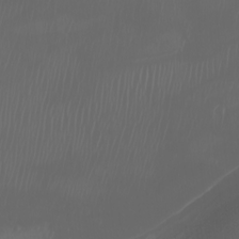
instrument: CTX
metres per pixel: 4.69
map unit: Htu
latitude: -6.8408
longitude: -67.2159
